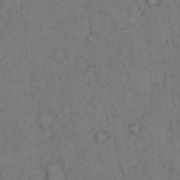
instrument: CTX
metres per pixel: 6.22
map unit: Hto
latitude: 10.6302
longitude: -59.4804
